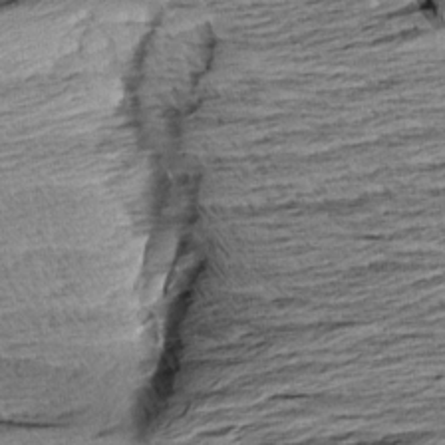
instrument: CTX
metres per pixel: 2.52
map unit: Aa
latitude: 8.5168
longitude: -139.2159
